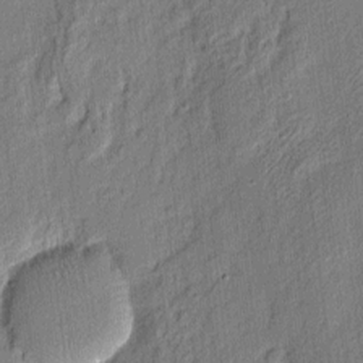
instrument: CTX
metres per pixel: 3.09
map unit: eHh
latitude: 4.6679
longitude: -77.1970
